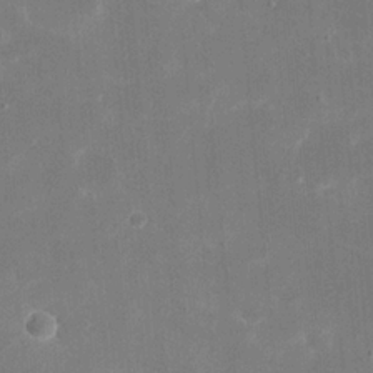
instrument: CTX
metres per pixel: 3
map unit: eHh
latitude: 20.6680
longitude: -67.9906
